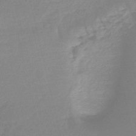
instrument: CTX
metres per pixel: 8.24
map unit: lHb
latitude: -45.9178
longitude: 64.5574
